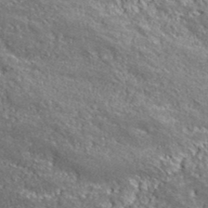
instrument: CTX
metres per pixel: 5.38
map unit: lHvf
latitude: 40.5356
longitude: -87.1592
